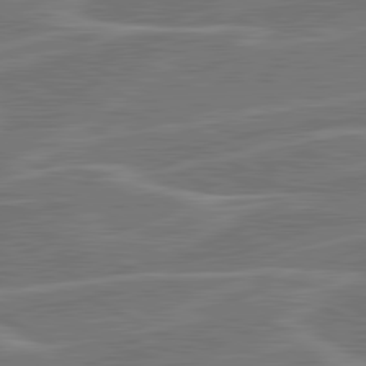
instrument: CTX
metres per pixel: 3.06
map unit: lApd
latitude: 81.3104
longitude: 121.9367
